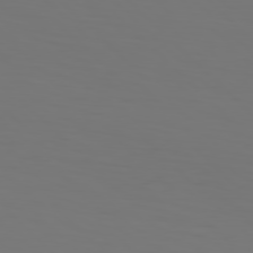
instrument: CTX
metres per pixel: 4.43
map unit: Hpe
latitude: 77.2915
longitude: -134.2900
